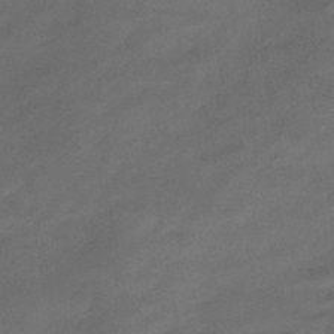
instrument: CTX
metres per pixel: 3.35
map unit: eHb
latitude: -43.4832
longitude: 85.3131
